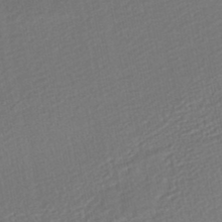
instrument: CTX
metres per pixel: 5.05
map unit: HNhu
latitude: -46.3684
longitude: 102.0850
